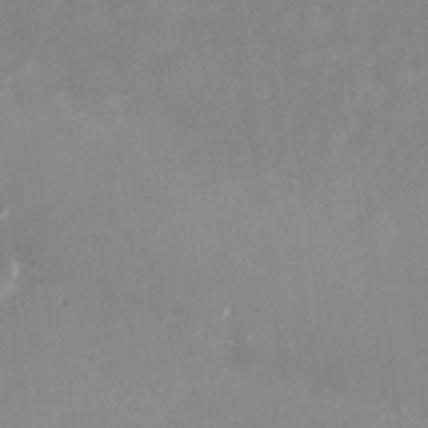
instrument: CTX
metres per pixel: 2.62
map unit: Nhu
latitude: -27.4076
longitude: -75.2537
